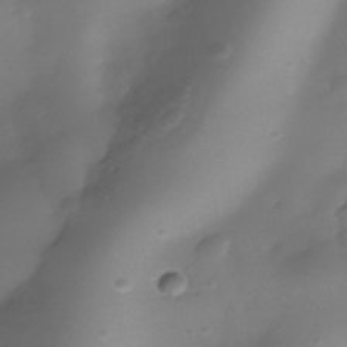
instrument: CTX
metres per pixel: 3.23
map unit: Nhe
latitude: -36.9163
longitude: -117.5938
